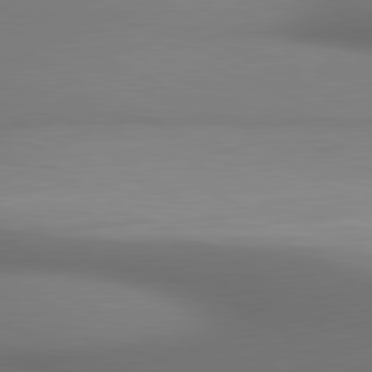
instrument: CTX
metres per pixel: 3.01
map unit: lApd
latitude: 80.6868
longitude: 132.4818
